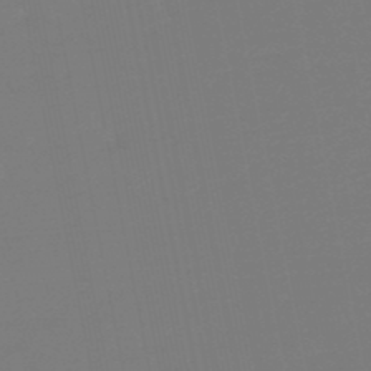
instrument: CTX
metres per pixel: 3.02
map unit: eHb
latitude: -49.7100
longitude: 77.6533
